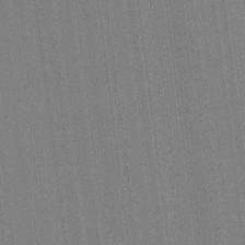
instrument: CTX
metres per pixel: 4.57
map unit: HNhu
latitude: 14.7247
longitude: 13.1809
